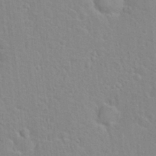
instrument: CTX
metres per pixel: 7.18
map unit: Hto
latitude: 21.4427
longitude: -47.3482
